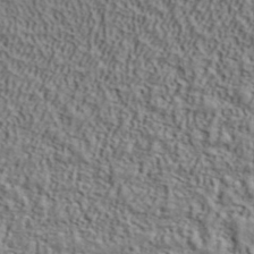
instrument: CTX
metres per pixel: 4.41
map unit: ANa
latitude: 39.5560
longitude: 28.5196
